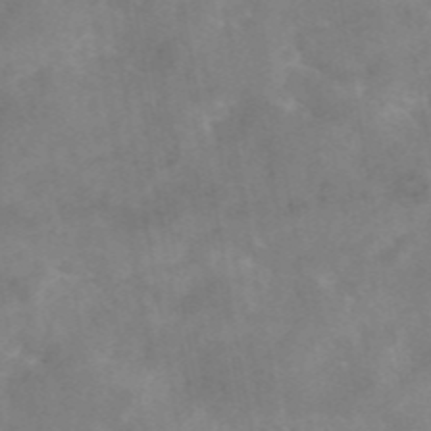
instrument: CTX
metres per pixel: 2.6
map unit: eAb
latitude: 45.8961
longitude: 126.3873
